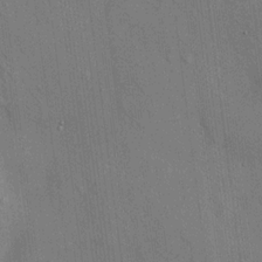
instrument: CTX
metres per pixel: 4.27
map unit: HNhu
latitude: 12.5168
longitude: 10.0094
